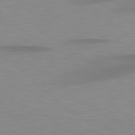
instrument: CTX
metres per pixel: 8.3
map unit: lApd
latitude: 79.2915
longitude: -92.3845
